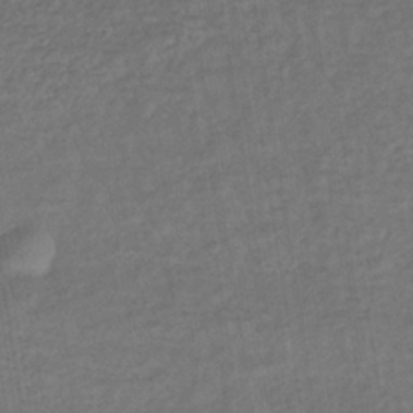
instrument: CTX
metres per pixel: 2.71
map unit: lHb
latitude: -36.7652
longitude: 69.5399
